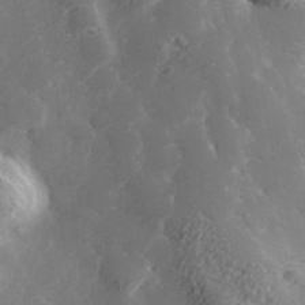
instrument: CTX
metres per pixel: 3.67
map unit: Hve
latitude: 33.1970
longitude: 149.7289
